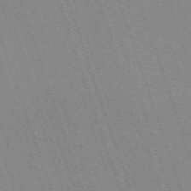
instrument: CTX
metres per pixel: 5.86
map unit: eHh
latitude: -64.6141
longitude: 51.5777
